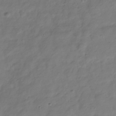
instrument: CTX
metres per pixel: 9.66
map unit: Hve
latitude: -32.7464
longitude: 90.9164
